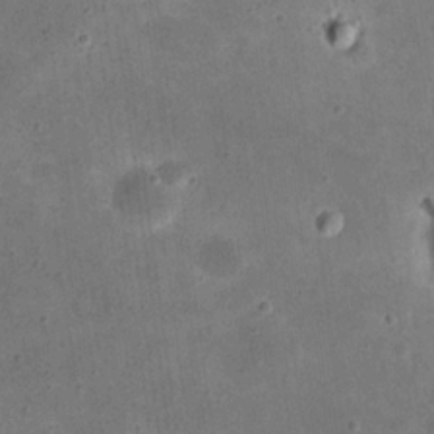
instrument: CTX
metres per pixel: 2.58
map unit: eHh
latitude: 21.1592
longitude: -66.1011
